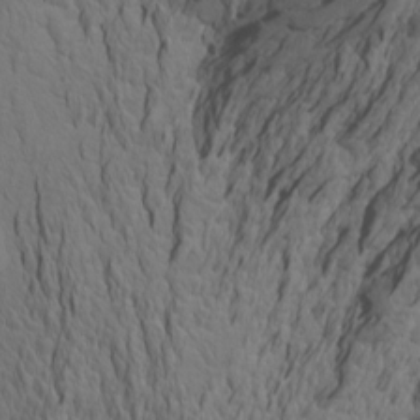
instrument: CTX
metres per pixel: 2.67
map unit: Htu
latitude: -7.4643
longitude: -66.9891
